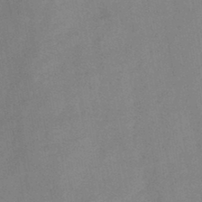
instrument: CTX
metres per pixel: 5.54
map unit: HNb
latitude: -44.9353
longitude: -38.4601
